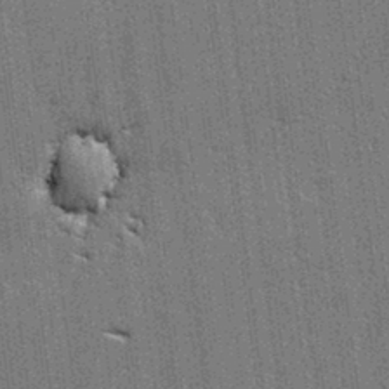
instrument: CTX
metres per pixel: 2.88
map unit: lAvf
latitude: -0.2929
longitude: -107.6505
